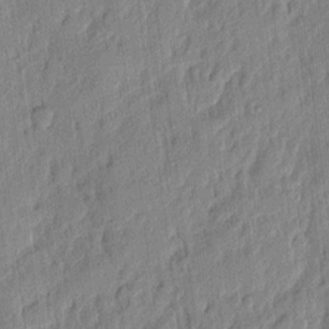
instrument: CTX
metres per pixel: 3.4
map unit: eHh
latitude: 5.1214
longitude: -76.8002
